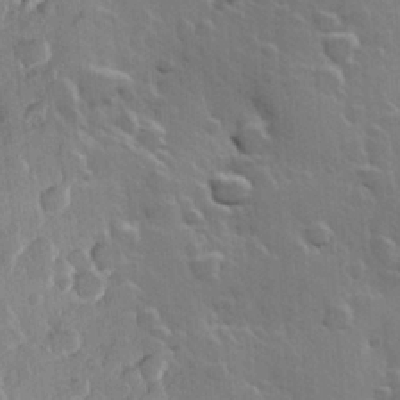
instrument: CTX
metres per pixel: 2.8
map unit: Hve
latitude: 23.2348
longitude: 149.2754
